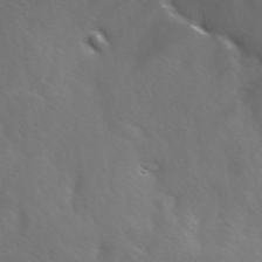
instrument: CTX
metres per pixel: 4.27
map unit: Ave
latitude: -0.0094
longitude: -112.7246
